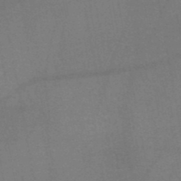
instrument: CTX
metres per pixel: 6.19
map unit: HNb
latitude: -47.0864
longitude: -39.7827
